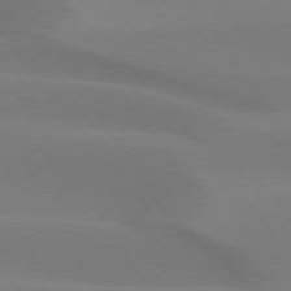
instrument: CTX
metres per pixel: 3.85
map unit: lApd
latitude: 75.1781
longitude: -66.6868
